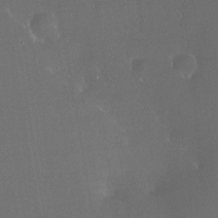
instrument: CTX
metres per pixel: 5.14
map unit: HNhu
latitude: 5.5371
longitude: 14.4818
